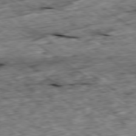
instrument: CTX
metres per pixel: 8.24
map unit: Ap
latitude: -79.6721
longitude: -85.9339
